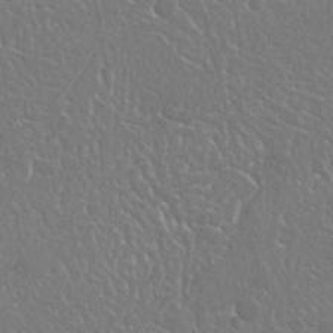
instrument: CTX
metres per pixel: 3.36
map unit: Nhu
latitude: 25.0647
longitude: -59.4238
